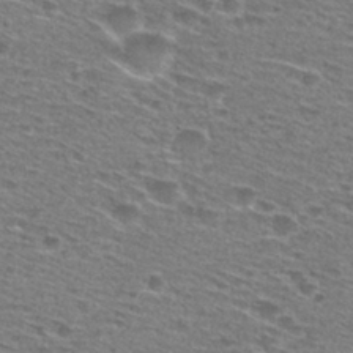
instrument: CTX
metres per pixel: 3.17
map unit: Hto
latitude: 28.7246
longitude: -47.1026
